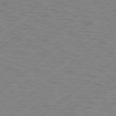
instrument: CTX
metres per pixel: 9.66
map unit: Hpe
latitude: 78.8758
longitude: -120.9136
